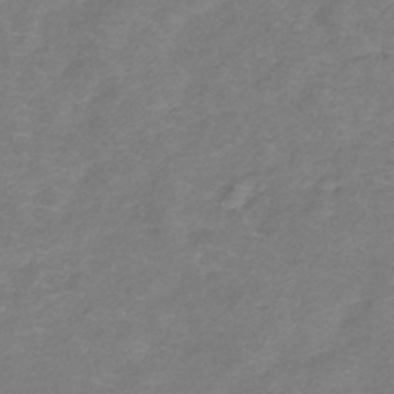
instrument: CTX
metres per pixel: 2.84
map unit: lHb
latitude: -41.6344
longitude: 78.7652
